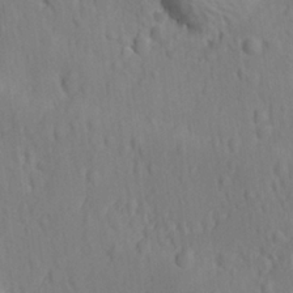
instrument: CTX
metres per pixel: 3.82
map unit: Ave
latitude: -10.1984
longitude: -120.9703
